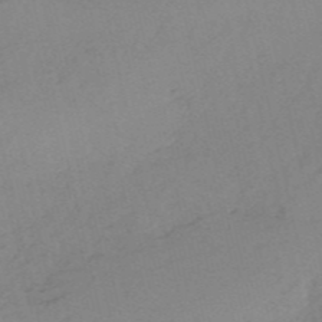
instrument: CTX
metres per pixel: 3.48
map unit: HNb
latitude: -54.2173
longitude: -41.9150
